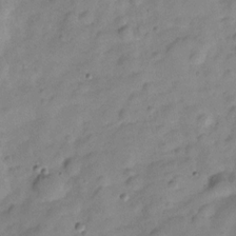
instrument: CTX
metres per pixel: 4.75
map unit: Hve
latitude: -28.9164
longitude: 92.7085
